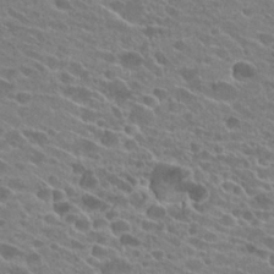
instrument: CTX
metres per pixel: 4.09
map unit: Hto
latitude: 25.0836
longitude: -42.6302
